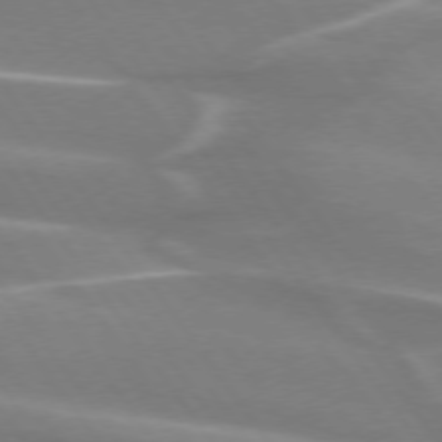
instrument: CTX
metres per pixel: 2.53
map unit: lApd
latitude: 74.2523
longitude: -62.3845
